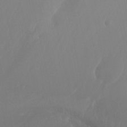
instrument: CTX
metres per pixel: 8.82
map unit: Nhu
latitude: -13.6344
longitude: -64.6680
